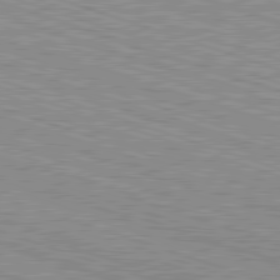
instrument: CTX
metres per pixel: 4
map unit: Hpe
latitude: -82.8030
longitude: 9.1431
